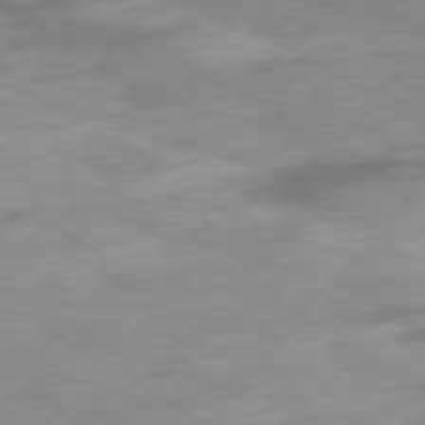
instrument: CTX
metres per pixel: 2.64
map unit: Ap
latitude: -80.1606
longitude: -75.1970
